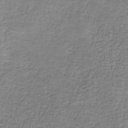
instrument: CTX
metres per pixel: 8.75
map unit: eAb
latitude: -36.8974
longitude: 52.8030
